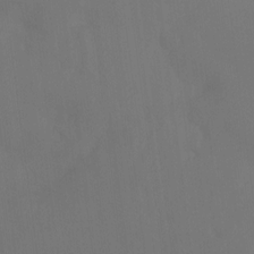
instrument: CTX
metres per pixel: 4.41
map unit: Ht
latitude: -15.6533
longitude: -42.1767
